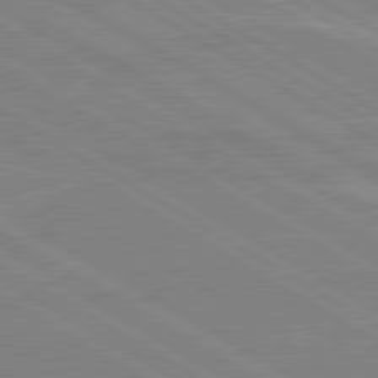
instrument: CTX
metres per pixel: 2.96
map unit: lApd
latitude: 80.3656
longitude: 122.8219
